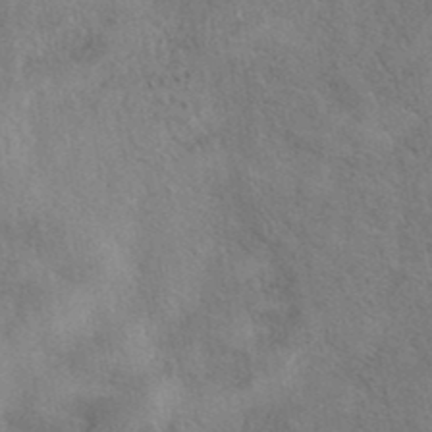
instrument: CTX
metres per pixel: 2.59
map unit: eAb
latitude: 40.1199
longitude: 108.5196
